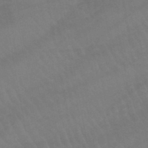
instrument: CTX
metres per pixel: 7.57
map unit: lHb
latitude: -45.8045
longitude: 77.2565
